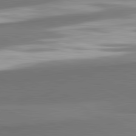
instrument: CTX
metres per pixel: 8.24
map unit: lApd
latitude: 82.1011
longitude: 153.7099
